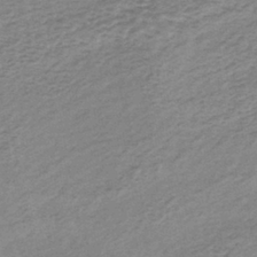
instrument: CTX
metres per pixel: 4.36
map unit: lHb
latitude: -40.3117
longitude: 71.9745
